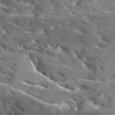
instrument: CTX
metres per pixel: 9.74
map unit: Ave
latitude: 17.6316
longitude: -130.0255
